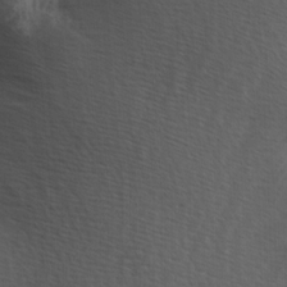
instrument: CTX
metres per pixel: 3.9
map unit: Hve
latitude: 2.4601
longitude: -124.1200
